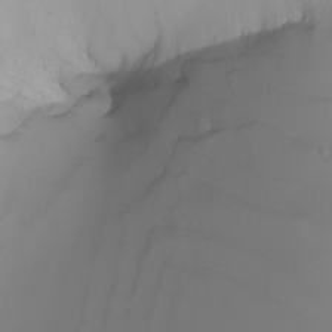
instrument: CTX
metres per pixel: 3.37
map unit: Nhu
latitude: -7.3509
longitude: -93.8394
